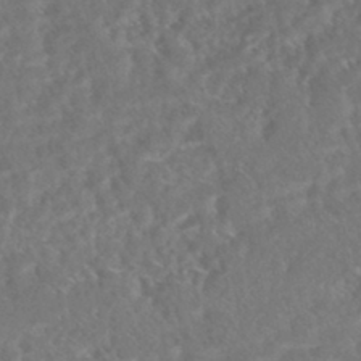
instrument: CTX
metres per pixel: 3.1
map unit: HNhu
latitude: -45.0298
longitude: 100.4628
